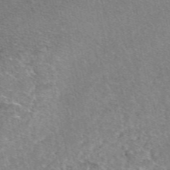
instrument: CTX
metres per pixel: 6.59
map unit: eAb
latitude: 48.5168
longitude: 114.0850
